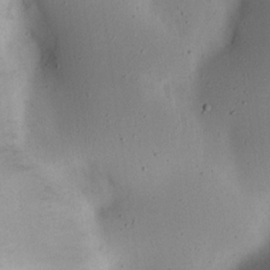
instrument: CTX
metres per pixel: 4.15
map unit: eHh
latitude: 23.4993
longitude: -70.3278
